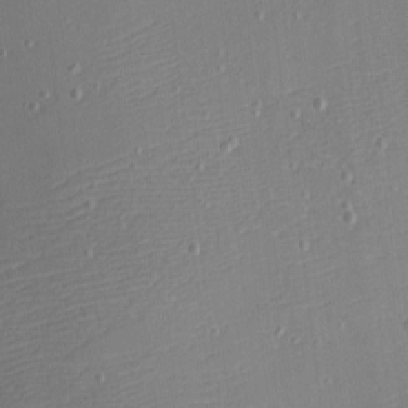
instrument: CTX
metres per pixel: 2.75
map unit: Nhu
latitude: 0.3845
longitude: -77.5938
